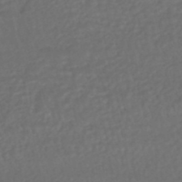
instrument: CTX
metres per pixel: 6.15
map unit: HNhu
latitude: -48.0472
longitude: 98.1606
